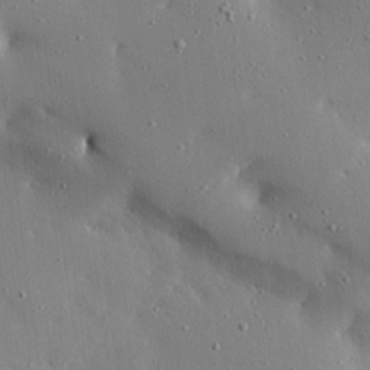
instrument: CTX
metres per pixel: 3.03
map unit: Ave
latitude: 16.8191
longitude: -139.2915
